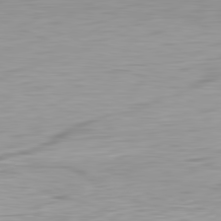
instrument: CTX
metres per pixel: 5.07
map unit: Ap
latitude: -82.0283
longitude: -75.7261
